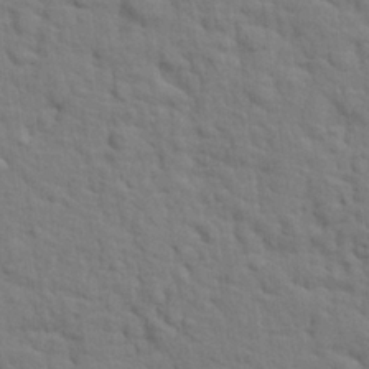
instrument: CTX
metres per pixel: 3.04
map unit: eHh
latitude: 24.9324
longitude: -79.4616
